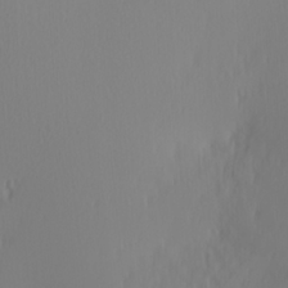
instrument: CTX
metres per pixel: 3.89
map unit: Hve
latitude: 12.6302
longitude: -91.2726
